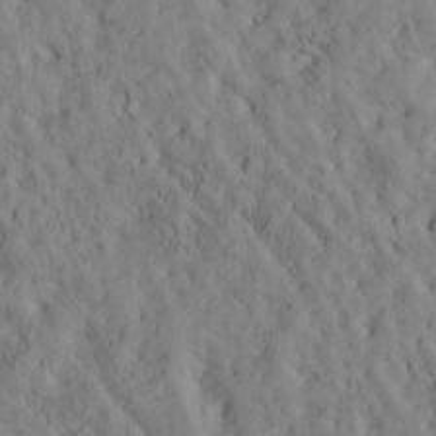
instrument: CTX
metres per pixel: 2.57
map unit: Htu
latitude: -3.4643
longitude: 174.1794
